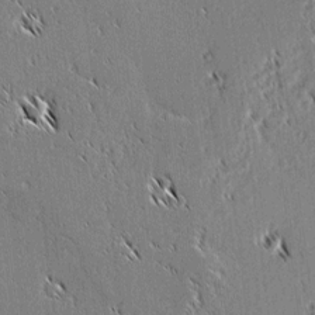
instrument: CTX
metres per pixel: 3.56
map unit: lAvf
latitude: 2.1011
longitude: -106.6679
